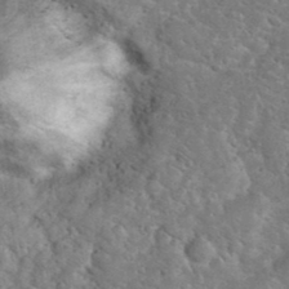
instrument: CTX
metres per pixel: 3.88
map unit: eHh
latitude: 36.9325
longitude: -65.3860
